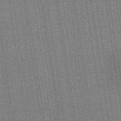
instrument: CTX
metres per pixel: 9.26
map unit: lHb
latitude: -34.9731
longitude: 63.1431
